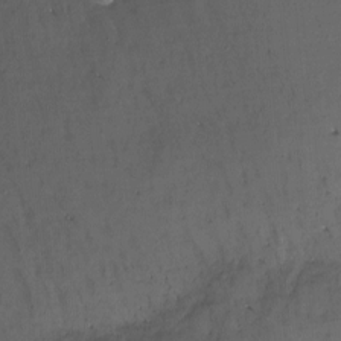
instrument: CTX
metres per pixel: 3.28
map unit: Nhu
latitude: -11.2187
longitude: -45.7260
